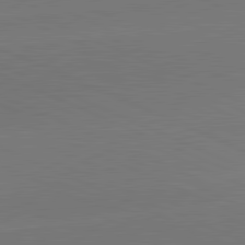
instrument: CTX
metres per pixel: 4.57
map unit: lApd
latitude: 81.8394
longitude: -155.1025
